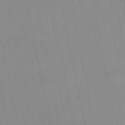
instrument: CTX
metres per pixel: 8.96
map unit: eHb
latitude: -49.8423
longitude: 77.0109
